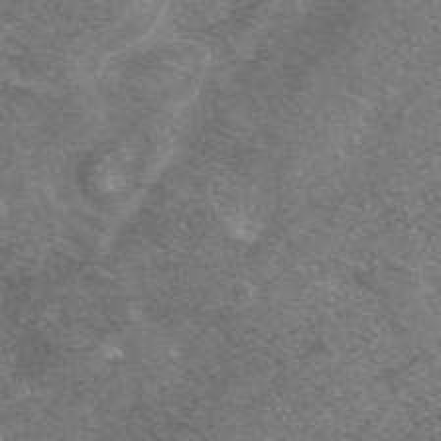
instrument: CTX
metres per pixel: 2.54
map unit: eAb
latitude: 46.3657
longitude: 115.5588
